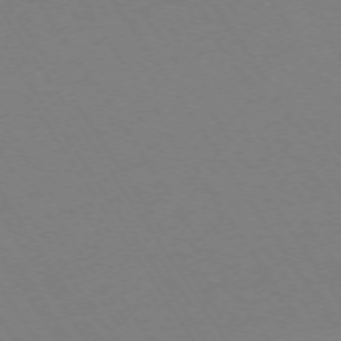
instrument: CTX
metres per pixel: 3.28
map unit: Ap
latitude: -73.5777
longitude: -70.8380
